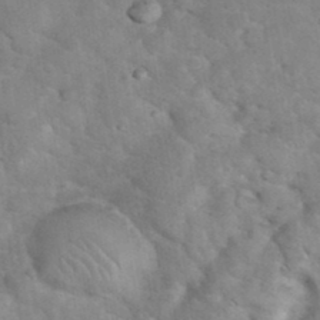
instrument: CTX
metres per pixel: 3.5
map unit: eHh
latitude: 37.3104
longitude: -66.2333
